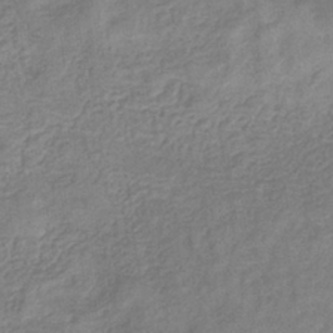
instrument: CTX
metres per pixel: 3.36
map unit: eHb
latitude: -32.2551
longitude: 75.0298
